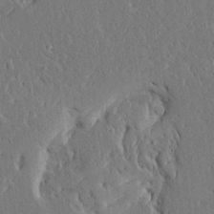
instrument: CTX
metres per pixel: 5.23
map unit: Ave
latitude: 15.4805
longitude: -139.7261
